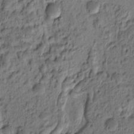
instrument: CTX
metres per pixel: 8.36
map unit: eHh
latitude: -0.4818
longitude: 15.7856
